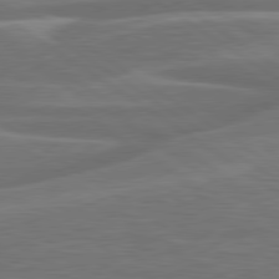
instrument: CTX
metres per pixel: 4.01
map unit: lApd
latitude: 79.9150
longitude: -126.8569
